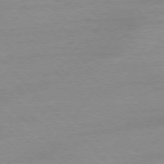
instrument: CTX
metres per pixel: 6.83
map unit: Ap
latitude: -77.4076
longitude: -92.8569
